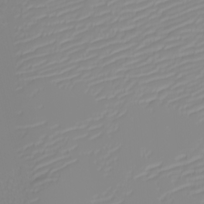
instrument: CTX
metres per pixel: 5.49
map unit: eHh
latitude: -6.1794
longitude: -84.9325
